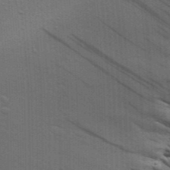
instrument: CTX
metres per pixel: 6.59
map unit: Aa
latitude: 27.9339
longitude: -139.7261
